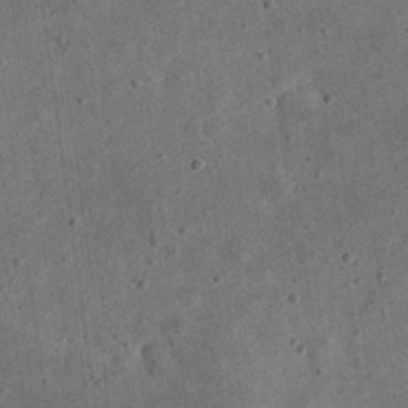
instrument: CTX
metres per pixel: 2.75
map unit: eHh
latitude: 23.2159
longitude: -68.8002
